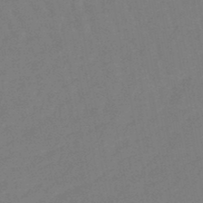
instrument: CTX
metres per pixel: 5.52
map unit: eHb
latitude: -46.8786
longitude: 80.1795
